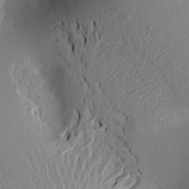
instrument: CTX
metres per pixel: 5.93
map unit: Aa
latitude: 15.9906
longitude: -148.4979
